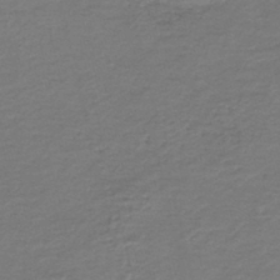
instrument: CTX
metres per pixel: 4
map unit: HNb
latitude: -43.1242
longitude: 50.4818
